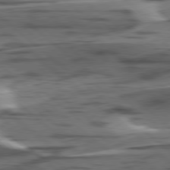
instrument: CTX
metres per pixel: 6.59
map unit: lApd
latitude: 78.6302
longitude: -49.7639
